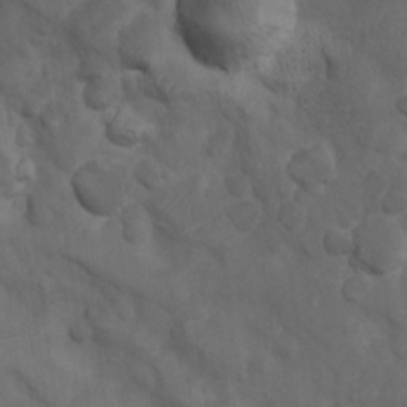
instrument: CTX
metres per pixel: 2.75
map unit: Nhu
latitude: 9.2537
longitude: -25.1214
